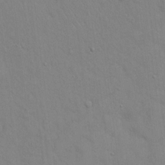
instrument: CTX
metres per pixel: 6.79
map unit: eHh
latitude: 16.1011
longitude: -62.5168
